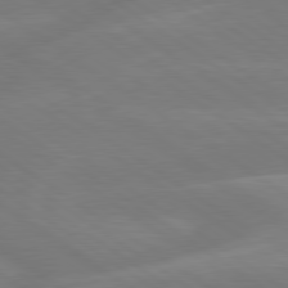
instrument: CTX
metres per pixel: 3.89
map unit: lApd
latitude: 79.4616
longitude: -142.5924
